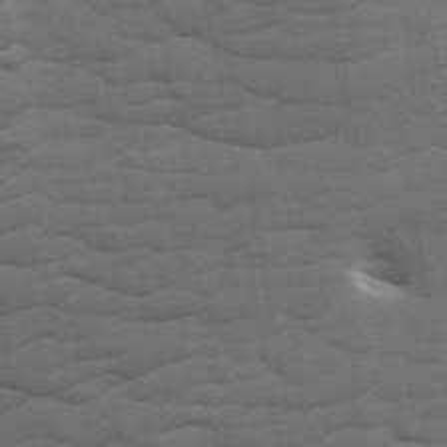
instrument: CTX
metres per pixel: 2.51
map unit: ANa
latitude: 44.1200
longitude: 21.0486
